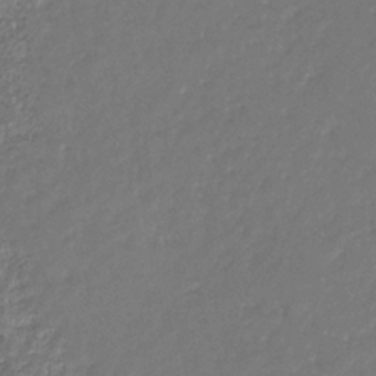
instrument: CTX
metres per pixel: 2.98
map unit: eHb
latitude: -31.1053
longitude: 72.8786
